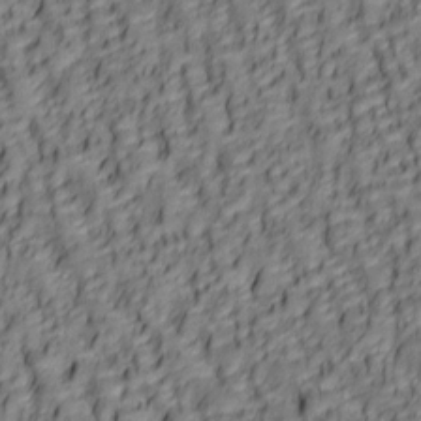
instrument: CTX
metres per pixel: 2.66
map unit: lAa
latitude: 6.0633
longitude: -116.2712
